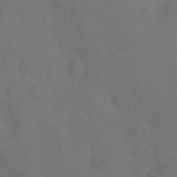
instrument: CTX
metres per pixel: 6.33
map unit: Ht
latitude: -11.1809
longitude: -20.8191
